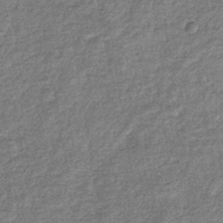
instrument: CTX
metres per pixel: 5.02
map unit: eHb
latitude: -36.5384
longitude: 78.9730
